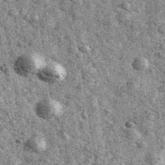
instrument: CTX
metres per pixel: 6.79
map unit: Ave
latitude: 40.0255
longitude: -106.7813
